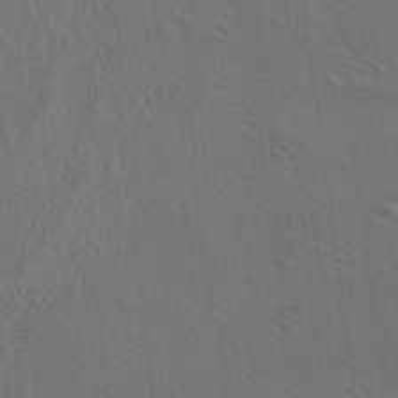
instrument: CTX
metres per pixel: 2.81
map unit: lAa
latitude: 4.7057
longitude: -113.2159
